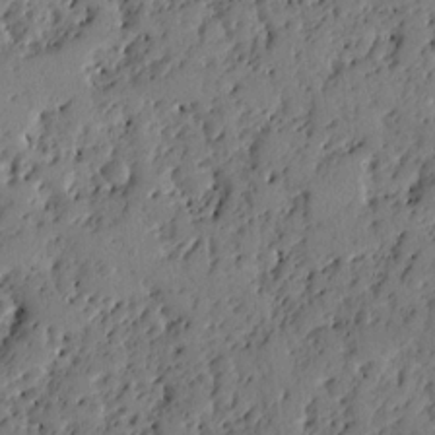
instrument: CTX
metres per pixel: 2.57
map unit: Ht
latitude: 10.4601
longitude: -77.6505
